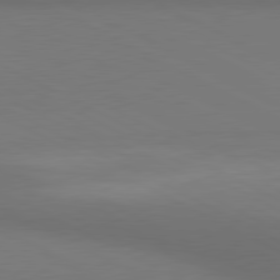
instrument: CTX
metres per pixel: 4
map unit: lApd
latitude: 80.7624
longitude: 138.2551
